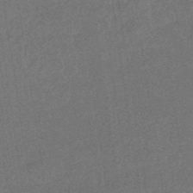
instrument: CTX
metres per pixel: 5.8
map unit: HNhu
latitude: -44.6896
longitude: 91.0676
